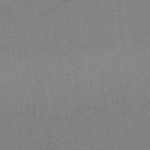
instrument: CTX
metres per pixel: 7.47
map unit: lHb
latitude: -39.5399
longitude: 54.1606
